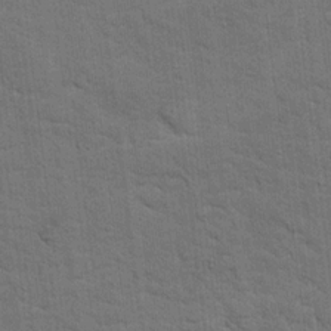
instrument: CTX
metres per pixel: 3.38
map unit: Hto
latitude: 15.7639
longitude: -38.0633
